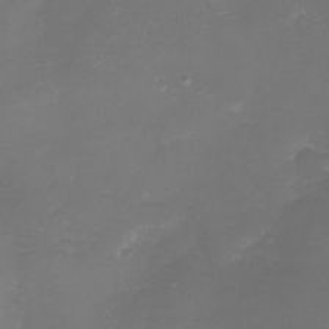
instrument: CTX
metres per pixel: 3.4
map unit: eHh
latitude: -6.5196
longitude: -78.5546
